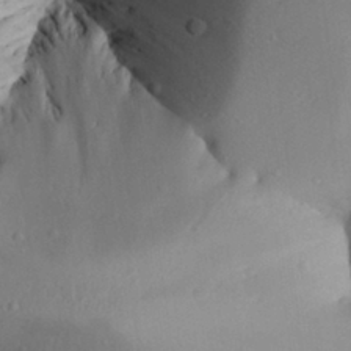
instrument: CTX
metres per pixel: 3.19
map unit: Aa
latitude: 29.9717
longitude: -134.2900
